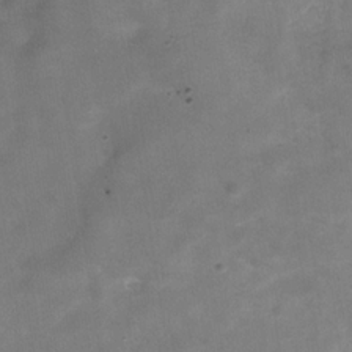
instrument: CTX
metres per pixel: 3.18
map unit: Hve
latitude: -30.8597
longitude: 92.8408
